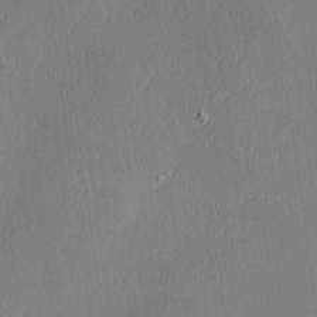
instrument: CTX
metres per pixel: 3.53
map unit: Hve
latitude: 18.2522
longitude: 149.8801
